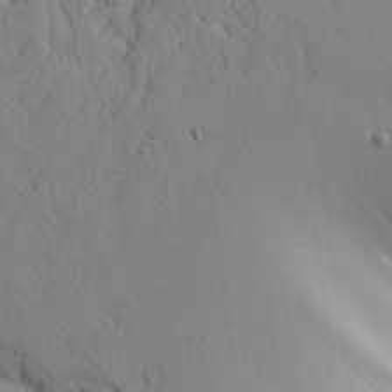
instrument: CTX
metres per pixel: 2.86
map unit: Aa
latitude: 27.5182
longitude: -128.2333
